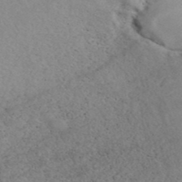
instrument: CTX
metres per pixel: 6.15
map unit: ANa
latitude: 42.4979
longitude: 27.5021
